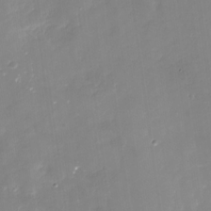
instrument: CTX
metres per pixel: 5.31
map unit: Nhu
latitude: -29.7856
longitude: -78.0633
